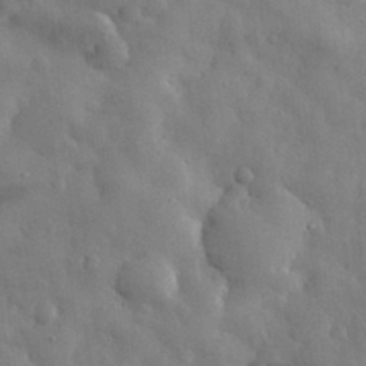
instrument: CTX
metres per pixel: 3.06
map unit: eHh
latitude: 31.1781
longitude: -71.8016
